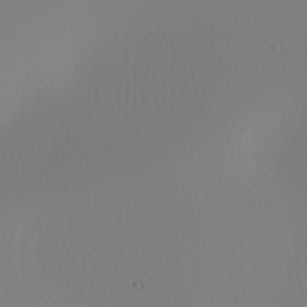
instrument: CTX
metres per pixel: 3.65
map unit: Nhu
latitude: -7.2565
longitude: -94.1011
